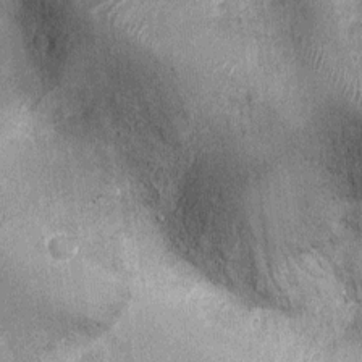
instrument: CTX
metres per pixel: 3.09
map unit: Ht
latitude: -12.5952
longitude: -21.2537
